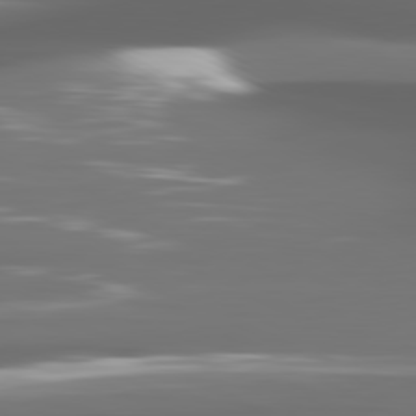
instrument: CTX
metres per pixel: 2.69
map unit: lApd
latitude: 81.0458
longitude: -140.1388
